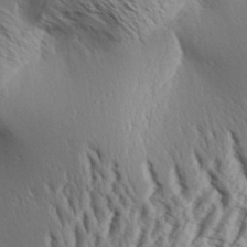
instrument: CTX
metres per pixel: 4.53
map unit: Aa
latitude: 31.8017
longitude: -138.0633
